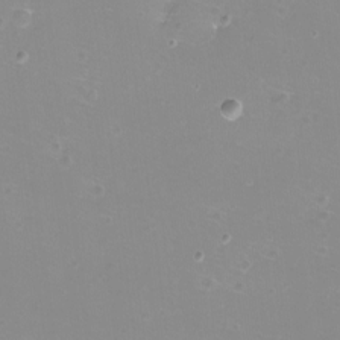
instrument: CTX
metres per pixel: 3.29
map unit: eHh
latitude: -12.2929
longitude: -61.0269
